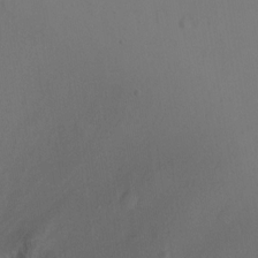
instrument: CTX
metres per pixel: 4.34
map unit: Ht
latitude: -9.8233
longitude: -37.0270
